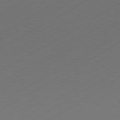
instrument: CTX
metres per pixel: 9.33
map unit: Hpe
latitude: -81.2187
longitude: 14.6897
